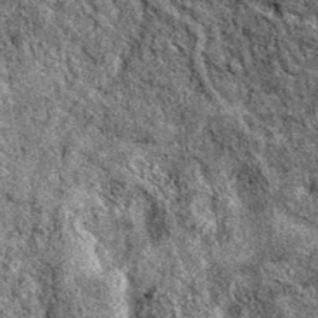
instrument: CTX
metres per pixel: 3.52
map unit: eAb
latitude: 38.4790
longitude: 110.6141
